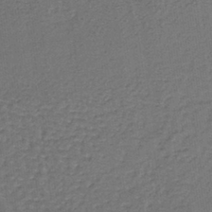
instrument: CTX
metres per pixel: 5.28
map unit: lHb
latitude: -37.7855
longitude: 59.4832
